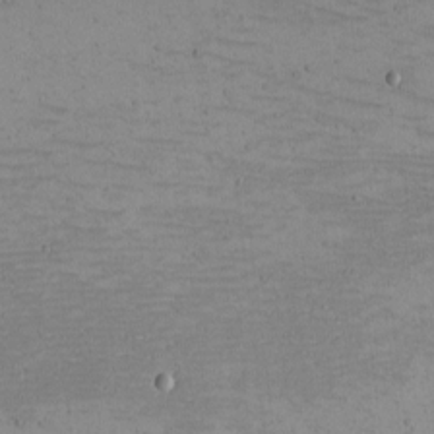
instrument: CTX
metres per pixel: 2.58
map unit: eHh
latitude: -5.0297
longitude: -82.4790
